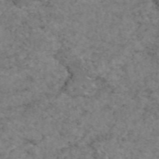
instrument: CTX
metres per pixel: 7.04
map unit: eAb
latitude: 47.5749
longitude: 113.1620
